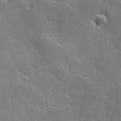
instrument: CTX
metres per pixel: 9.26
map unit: Hve
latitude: 28.0444
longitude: 144.6519
